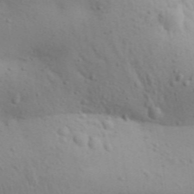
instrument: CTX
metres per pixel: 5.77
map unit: Aa
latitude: 29.9150
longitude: -146.3657
